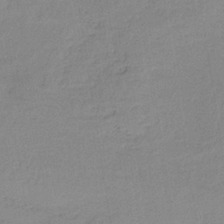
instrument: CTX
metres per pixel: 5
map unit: HNb
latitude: -34.2550
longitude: 59.3887
